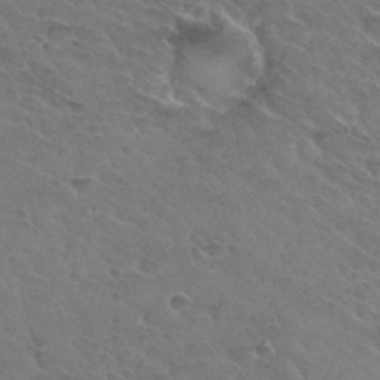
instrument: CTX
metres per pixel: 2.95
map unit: Hto
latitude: 32.3656
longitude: -45.7638
